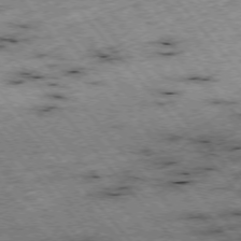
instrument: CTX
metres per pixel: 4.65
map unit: Hpe
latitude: -75.8045
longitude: -21.4049
